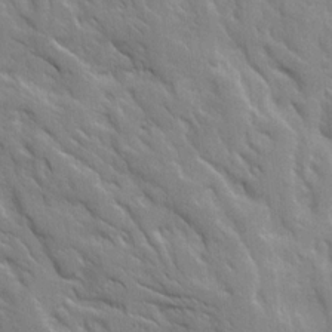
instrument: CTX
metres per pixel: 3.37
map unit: Ave
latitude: 15.7828
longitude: -131.9340
